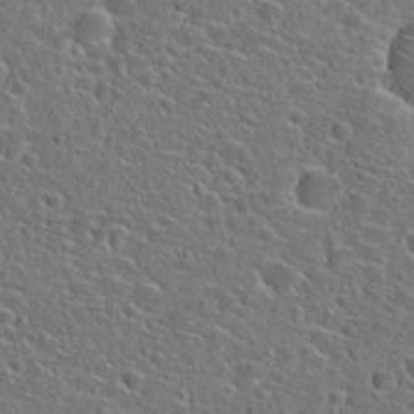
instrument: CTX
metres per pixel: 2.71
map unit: Hto
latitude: 23.6505
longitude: -45.1403
